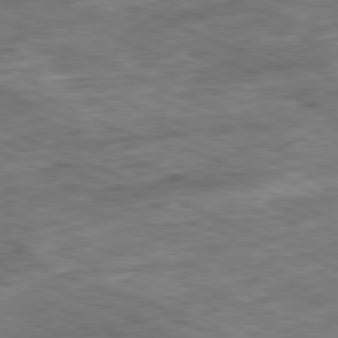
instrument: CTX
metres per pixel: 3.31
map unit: Ap
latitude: -81.1809
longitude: -90.3467
